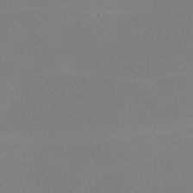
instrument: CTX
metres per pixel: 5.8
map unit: lHvf
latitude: -10.8408
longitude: -100.1389
